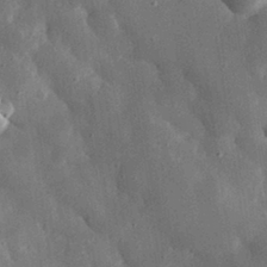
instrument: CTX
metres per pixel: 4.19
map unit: eHh
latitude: 30.8569
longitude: -80.3089
